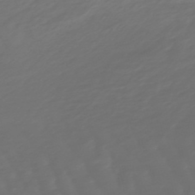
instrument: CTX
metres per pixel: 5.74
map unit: lHb
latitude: -47.7855
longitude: 81.6911
